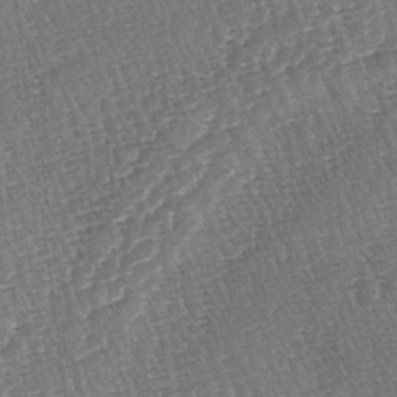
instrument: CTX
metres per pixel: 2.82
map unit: lAa
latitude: -3.5777
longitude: -123.1025
